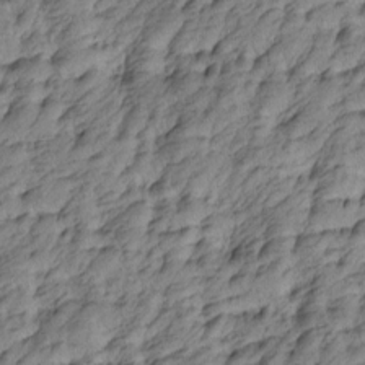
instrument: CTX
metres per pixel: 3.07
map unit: Htu
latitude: -4.8408
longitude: -176.5357
